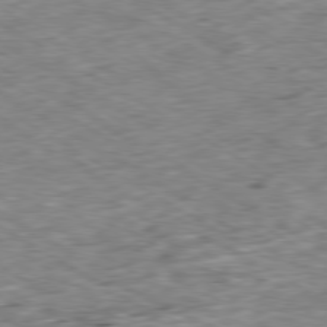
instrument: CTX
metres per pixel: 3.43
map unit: Ap
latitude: -80.1228
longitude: -84.1767
